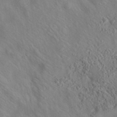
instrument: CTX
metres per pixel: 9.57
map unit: eAb
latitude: 35.3859
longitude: 110.2172
